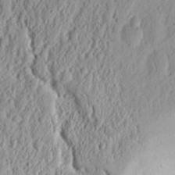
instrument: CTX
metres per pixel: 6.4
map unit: Nhu
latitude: 13.8206
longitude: -72.8569
